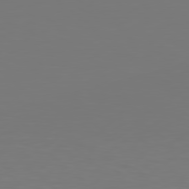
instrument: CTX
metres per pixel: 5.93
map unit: Hpe
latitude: 78.6869
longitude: -138.4601
